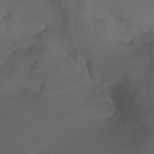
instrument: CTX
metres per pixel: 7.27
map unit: Nhu
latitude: -7.4076
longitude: -81.0269
